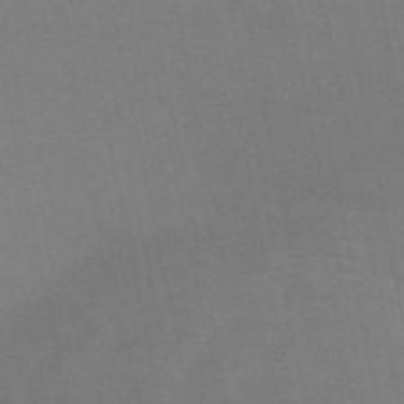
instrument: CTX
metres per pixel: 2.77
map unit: eAb
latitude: 51.4804
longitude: 108.5196
